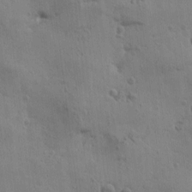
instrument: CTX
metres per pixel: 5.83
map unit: Htu
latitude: 0.5923
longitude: -178.2712
